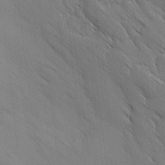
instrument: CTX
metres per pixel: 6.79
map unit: Ave
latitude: 12.4034
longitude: -105.8773
